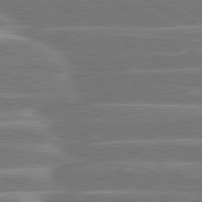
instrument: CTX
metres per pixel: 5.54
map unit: lApd
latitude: 80.5546
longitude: -131.1215
